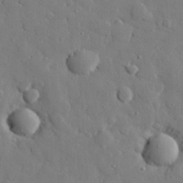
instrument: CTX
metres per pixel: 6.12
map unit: eHh
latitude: 27.5560
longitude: -78.6491
